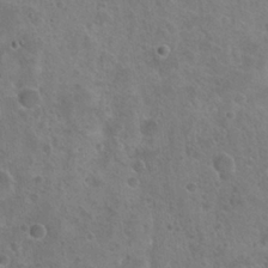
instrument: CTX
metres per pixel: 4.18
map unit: Hto
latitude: 23.1025
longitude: -48.6113
